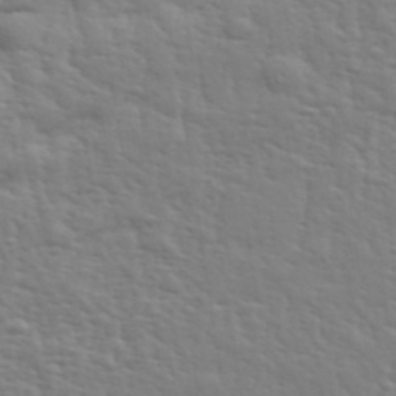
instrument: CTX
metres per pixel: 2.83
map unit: eHh
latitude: 35.7071
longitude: -80.8758
